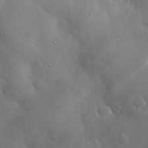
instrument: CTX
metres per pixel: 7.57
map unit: eHh
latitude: 30.4034
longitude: -81.2159
